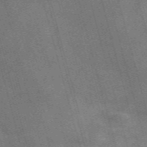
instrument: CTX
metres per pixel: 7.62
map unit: Nve
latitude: -59.1998
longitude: 65.6344
